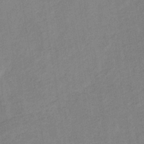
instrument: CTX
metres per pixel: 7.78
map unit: lHb
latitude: -36.4440
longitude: 71.1242
